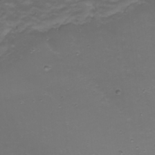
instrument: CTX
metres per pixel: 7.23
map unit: Nhu
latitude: 22.4790
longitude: -65.6694
